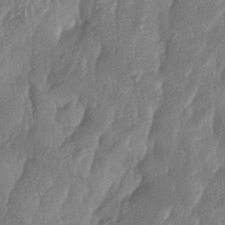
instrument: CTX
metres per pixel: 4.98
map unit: lAa
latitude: -5.3887
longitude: -130.2334
